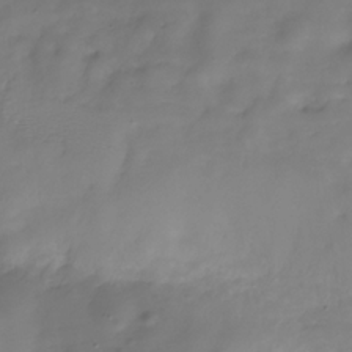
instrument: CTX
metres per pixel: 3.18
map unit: Hve
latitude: -30.8219
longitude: 94.0661
